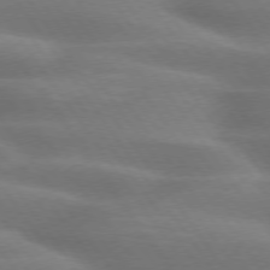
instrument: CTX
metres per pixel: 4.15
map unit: lApd
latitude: 75.1025
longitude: -59.1970
